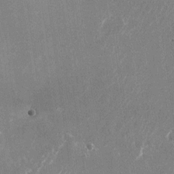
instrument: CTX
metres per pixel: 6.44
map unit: Nhu
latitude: -24.5951
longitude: -71.9150
